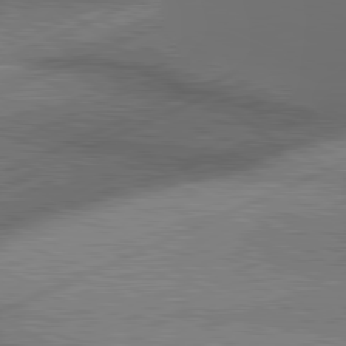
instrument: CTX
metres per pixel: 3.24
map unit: lApd
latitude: 81.1403
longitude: -144.1200
